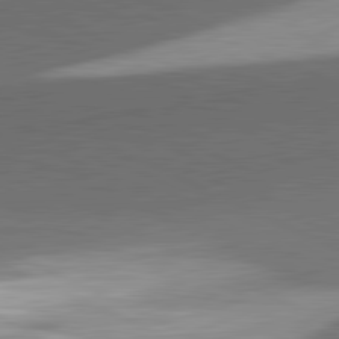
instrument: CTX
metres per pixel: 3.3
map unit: lApd
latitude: 81.7261
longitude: 139.8423
